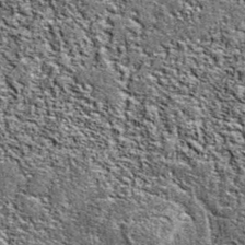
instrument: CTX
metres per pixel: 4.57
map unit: eAb
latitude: 38.2522
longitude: 105.6910
